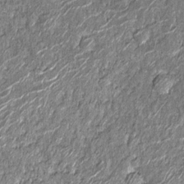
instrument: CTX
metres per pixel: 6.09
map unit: Nhu
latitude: -12.8219
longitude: -21.8772
